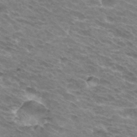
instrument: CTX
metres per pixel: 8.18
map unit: Hto
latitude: 32.7435
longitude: -42.4790
